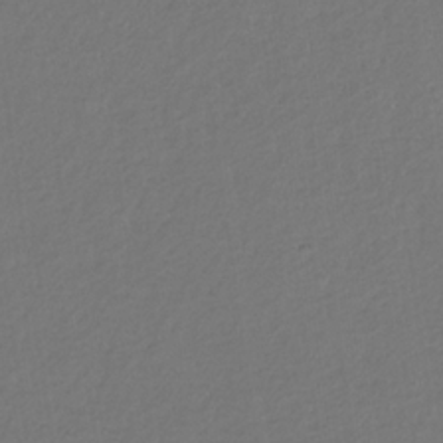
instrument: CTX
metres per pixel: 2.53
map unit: eHb
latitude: -30.2172
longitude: 68.3306
